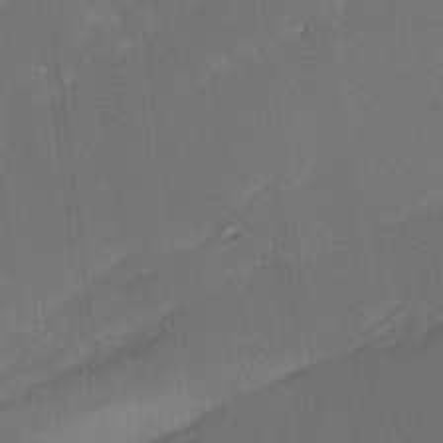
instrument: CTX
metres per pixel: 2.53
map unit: Hto
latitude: -6.7274
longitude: -49.6505
